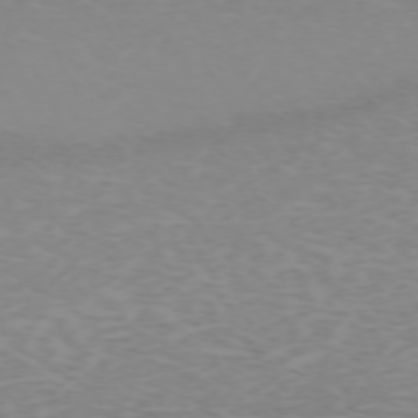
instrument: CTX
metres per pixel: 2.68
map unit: Hpe
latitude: -71.5588
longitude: 12.0094
